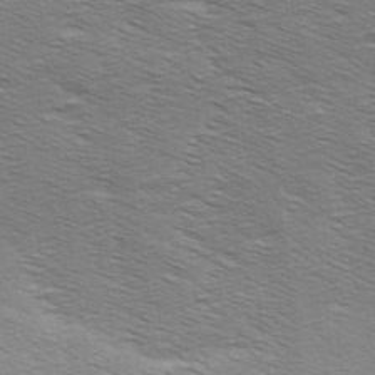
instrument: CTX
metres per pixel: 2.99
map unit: Aa
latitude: 6.1011
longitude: -137.8395
